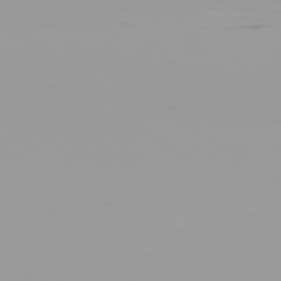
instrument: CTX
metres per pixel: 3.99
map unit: Hpe
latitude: 78.1200
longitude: -145.4993
